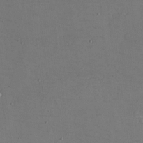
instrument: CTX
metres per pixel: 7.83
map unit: eHh
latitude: -5.2565
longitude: -82.7246
